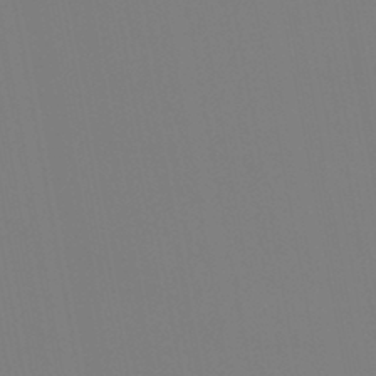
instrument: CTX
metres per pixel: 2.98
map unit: HNb
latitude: -44.5763
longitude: -44.4412
